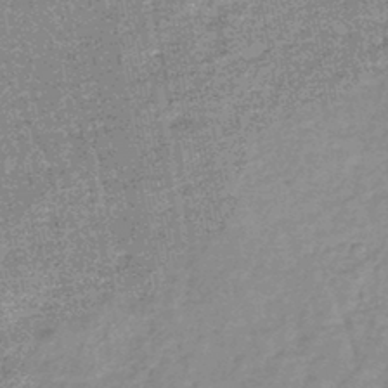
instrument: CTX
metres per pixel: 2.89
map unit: lHb
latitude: -44.0850
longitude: 74.4629
